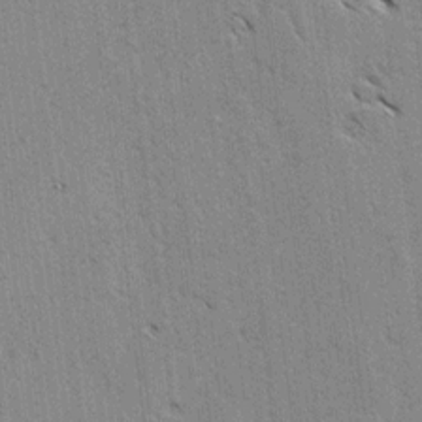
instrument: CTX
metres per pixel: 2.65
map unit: lAvf
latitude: -4.4629
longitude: -113.2537
